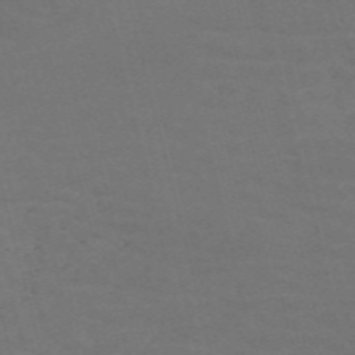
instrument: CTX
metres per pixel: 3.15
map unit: Nve
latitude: -58.9730
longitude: 63.6155
